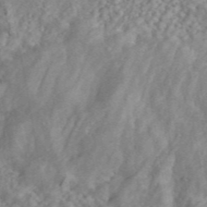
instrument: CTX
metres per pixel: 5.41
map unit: ANa
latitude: 46.1956
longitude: 28.1984
